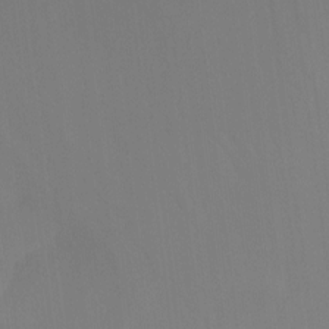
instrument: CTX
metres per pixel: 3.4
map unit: Hto
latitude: -10.3684
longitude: -40.5356
